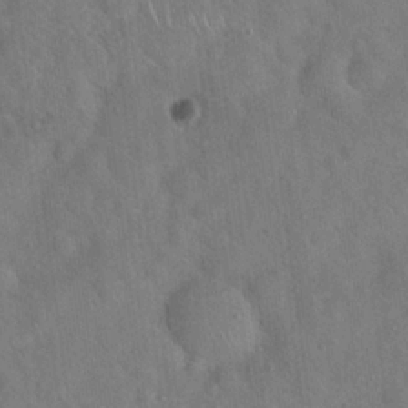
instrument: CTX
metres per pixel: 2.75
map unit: Hto
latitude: 19.6127
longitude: -53.5371
